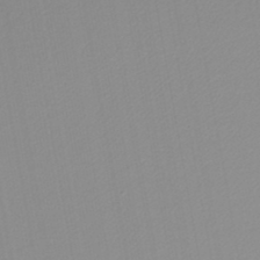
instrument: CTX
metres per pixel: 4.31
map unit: lHb
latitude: -45.1809
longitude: 66.2550
